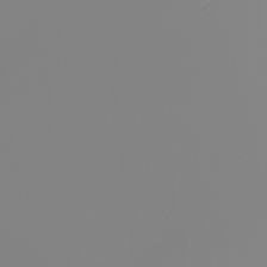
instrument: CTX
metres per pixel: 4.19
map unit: Nhu
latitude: -6.3873
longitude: -94.3845
